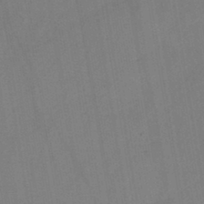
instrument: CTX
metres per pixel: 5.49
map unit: HNb
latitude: -46.1039
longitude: -39.6694
